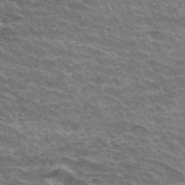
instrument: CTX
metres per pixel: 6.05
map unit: Hto
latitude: 34.0633
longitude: -42.8569
